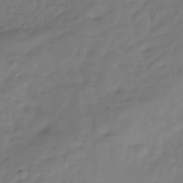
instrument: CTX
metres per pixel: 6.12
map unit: Hve
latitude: -31.4076
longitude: 91.1620
